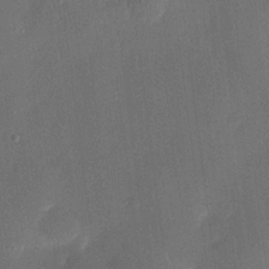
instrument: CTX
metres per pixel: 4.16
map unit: eHh
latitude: 18.9324
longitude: -68.8569
